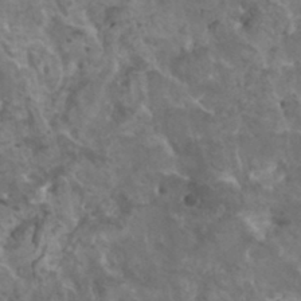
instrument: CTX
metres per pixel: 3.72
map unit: HNhu
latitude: 6.7435
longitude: -0.9136
